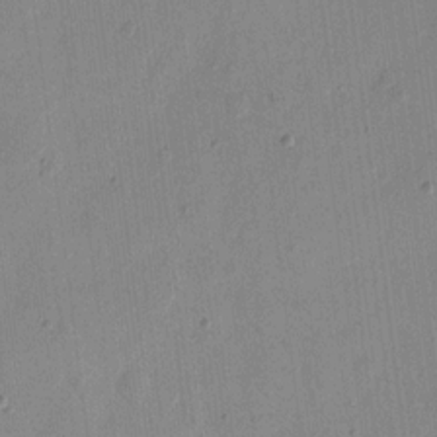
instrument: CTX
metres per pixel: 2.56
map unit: eHh
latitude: 12.5168
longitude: -68.9325
